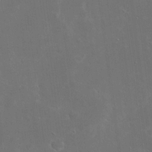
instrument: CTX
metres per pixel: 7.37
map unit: eHh
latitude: 19.5560
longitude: -67.4804
